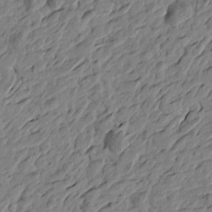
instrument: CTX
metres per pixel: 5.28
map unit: Htu
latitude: -3.1809
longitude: -179.7639
